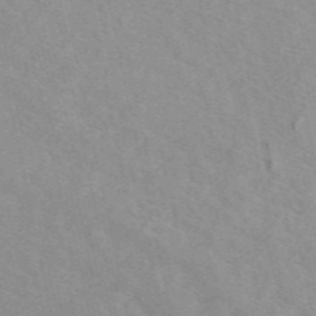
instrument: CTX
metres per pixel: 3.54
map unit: eAb
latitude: 50.1577
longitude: 117.8233
